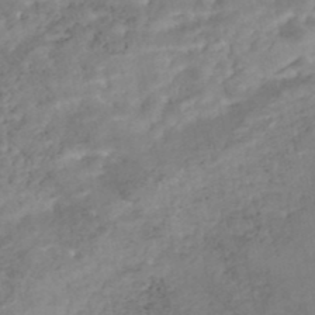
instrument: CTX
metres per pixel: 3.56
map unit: Nhe
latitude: -48.3307
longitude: -173.2536
